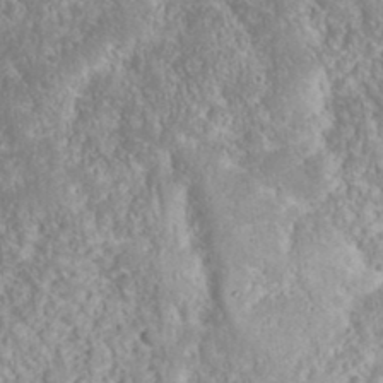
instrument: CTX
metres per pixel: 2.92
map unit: eHh
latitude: 36.5357
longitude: -61.2726
